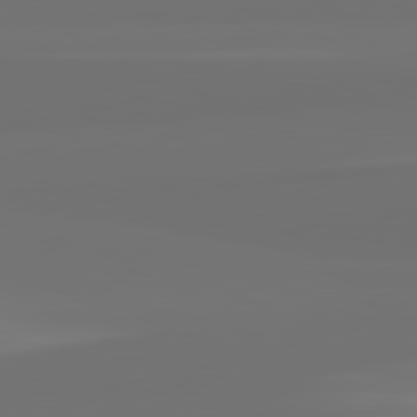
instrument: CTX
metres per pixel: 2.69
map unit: lApd
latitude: 82.5167
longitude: 161.8800
